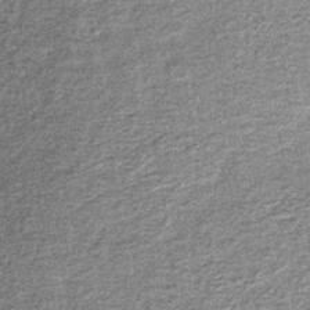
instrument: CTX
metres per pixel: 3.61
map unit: lHb
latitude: -36.7274
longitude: 65.5021
